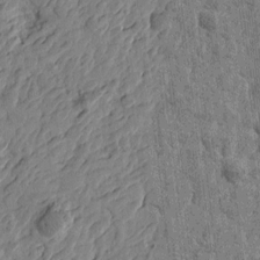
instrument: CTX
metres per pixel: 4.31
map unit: Htu
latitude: -2.8974
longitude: -179.6883
